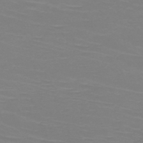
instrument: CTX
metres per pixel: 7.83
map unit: HNb
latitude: -46.0283
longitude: -46.2334
